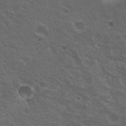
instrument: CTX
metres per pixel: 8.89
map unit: Nhu
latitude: 19.1403
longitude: -30.1578
